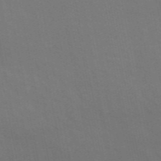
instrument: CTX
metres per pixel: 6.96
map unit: ANa
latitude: 49.0458
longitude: -76.6490
